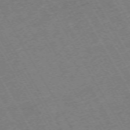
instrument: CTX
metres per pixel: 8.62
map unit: Hpe
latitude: -71.9556
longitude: 9.3321
